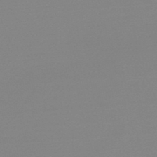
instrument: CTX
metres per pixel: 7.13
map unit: lHb
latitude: -48.1795
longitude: 65.1054
